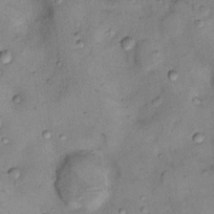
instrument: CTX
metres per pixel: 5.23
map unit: Nhu
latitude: 12.2712
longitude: -29.0080
